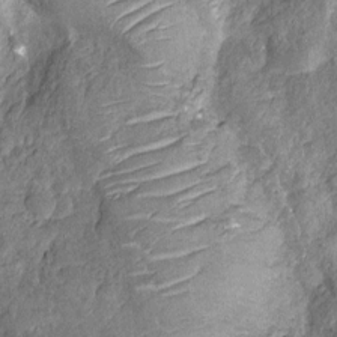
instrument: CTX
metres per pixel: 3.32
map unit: Nhu
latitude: -12.0472
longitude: -22.9703
